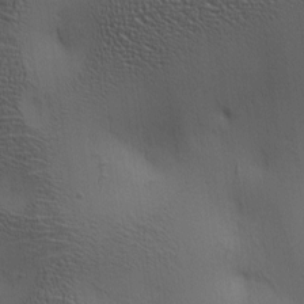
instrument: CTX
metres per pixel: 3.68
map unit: lAa
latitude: 5.3671
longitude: -112.9514
